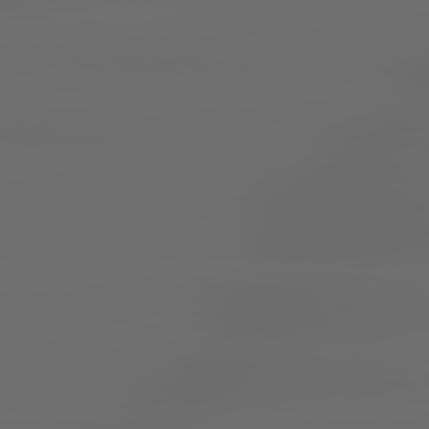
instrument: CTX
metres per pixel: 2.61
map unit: lApd
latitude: 79.4805
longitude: -139.8772
